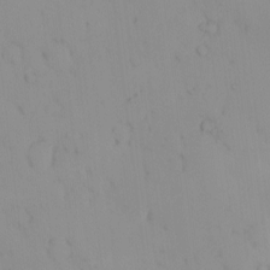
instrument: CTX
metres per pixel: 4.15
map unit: eHh
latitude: -1.2187
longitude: 19.9556
